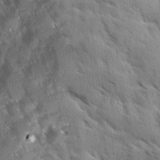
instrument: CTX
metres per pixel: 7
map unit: Ave
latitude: 10.4223
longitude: -102.9702
